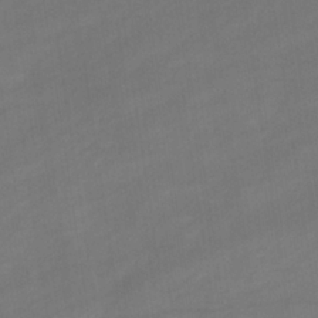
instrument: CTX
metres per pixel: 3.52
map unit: eHb
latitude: -33.1431
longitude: 72.6518
